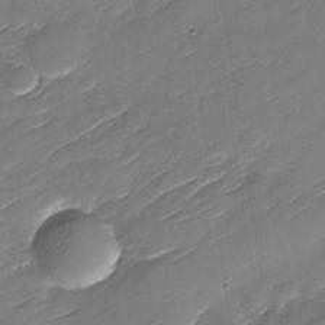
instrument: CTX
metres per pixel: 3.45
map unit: Nhu
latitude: -30.2361
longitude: -73.1026
